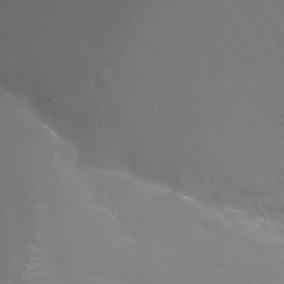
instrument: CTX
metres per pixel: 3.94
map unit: Ht
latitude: -9.5210
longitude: -38.1011
